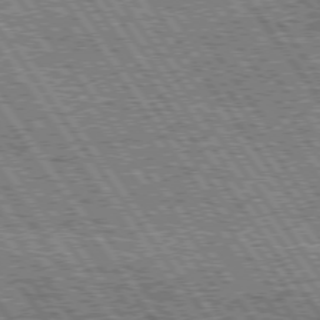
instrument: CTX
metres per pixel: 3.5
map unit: Hpe
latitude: 74.9703
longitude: -153.9339
